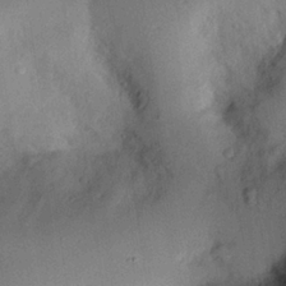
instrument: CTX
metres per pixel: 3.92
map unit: eHh
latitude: 25.6127
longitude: -75.6505
